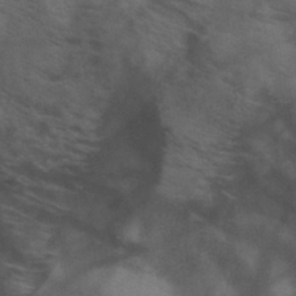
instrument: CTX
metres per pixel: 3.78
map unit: HNb
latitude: -46.1794
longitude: -45.3292
